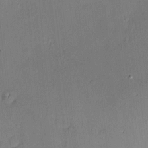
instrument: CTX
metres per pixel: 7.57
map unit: Hve
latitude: -9.6911
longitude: 175.4832
